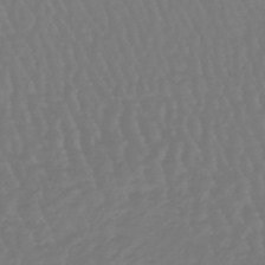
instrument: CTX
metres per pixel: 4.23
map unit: eHb
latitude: -46.9164
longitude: 79.6155
